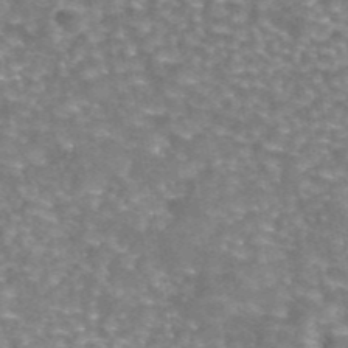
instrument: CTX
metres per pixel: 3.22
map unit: eAb
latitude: 44.4034
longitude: 106.7086
